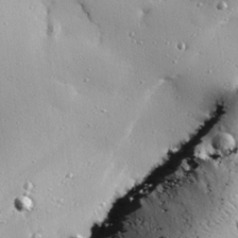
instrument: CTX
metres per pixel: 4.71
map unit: eHh
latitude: 25.3859
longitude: -88.9514
